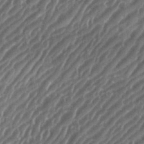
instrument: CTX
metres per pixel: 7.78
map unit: eHh
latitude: 35.9339
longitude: -134.7624
